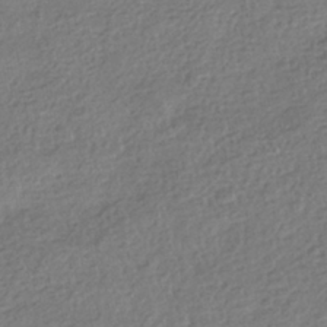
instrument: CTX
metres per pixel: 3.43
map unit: HNhu
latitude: -42.0849
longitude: 98.9919
